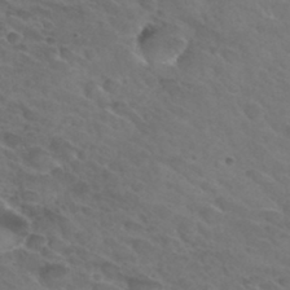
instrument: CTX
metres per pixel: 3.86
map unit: Hto
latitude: 32.5735
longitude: -46.1200
